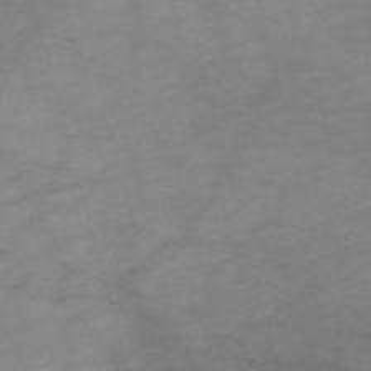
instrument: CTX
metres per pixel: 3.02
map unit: Nve
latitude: -59.1998
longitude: 59.8989
